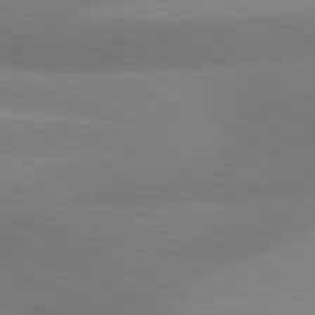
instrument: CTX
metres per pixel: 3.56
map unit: lApd
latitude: 80.9892
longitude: 125.6722
